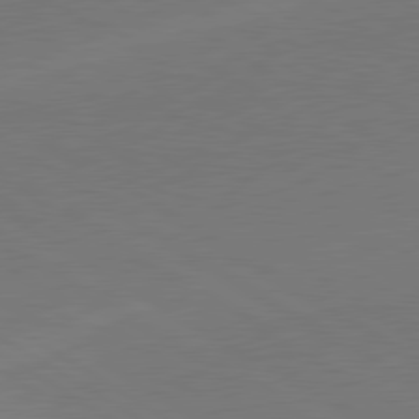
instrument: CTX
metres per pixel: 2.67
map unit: lApd
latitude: 79.8395
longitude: 161.9178
